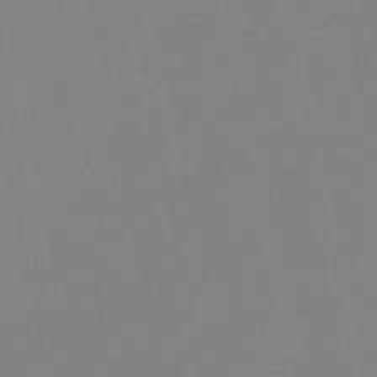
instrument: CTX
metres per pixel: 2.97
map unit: lHb
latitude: -48.6519
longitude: 79.7099
